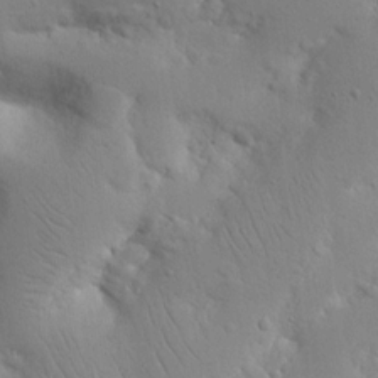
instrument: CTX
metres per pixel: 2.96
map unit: Nhu
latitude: 16.9325
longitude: -75.2348
